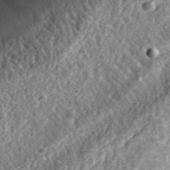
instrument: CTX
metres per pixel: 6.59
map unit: eHh
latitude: 34.7813
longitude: -79.6316
